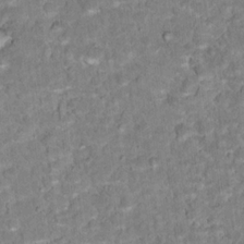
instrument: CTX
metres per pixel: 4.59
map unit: Hto
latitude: 17.2915
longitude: -36.7058
